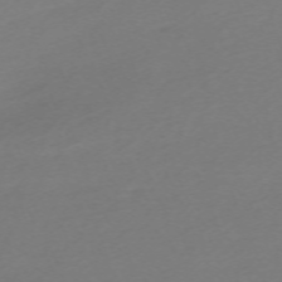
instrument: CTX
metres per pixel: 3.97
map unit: Nhu
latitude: -67.9367
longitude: 39.7289
